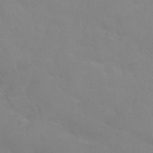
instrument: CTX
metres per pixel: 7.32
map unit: Nhu
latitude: 27.8017
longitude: -54.4034
